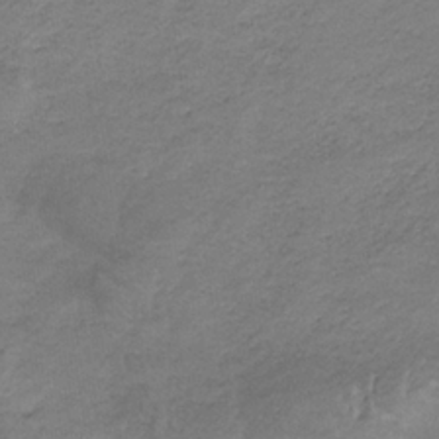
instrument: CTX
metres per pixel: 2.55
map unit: HNb
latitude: -33.4833
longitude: 61.8800
